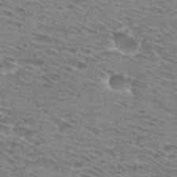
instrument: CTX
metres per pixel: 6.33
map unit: Hto
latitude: 29.9528
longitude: -46.8569
